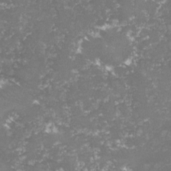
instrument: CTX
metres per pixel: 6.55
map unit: lHvf
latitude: -15.6911
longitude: -98.5356
